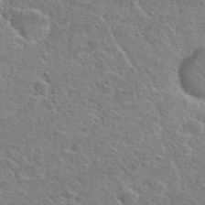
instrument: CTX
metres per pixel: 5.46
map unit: Hto
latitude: 30.2712
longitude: -48.7057
